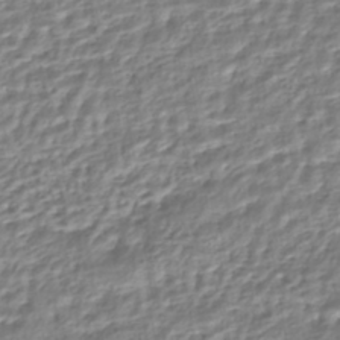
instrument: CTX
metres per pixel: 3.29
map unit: HNhu
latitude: -45.0675
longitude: 103.4832
